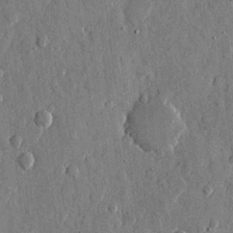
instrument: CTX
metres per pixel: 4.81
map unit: eHh
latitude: 11.7072
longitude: -69.4238
